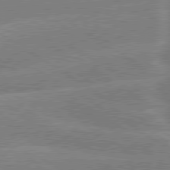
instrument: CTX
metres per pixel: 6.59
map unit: lApd
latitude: 79.5938
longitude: -131.4994
